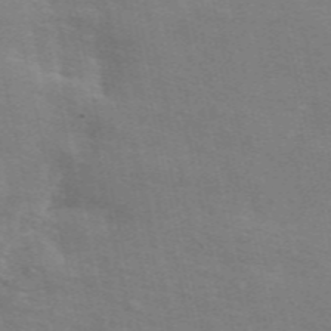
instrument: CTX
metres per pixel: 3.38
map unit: ANa
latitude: 49.9339
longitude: -79.6694
